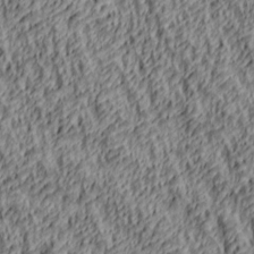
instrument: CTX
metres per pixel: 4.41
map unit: lAa
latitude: 4.9514
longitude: -114.8946
